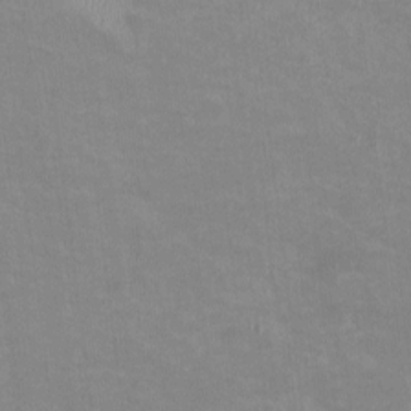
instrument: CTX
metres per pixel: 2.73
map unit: HNhu
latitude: -0.1039
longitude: -4.1389
